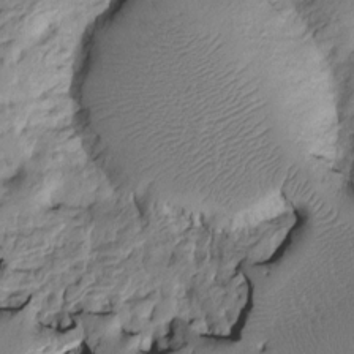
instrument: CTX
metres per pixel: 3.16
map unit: Htu
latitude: -4.5384
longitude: 156.6518
